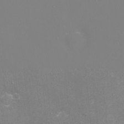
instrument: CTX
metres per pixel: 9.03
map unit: eHh
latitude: -3.1431
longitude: -75.4049
